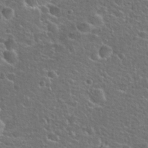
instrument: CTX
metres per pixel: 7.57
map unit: Hto
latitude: 25.6882
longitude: -50.1011
